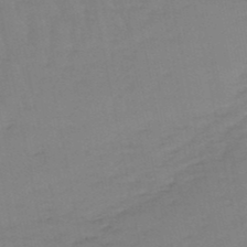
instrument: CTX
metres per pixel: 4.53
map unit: eHb
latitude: -49.4077
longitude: 77.0486
